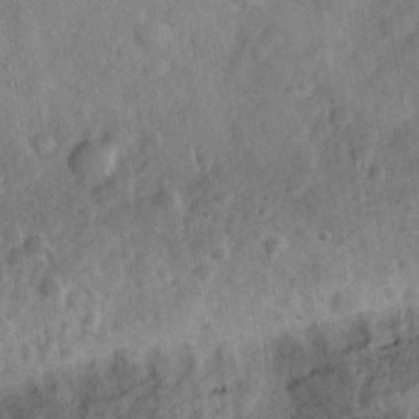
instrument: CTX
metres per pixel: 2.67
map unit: eHh
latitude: 30.7436
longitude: -71.5371
